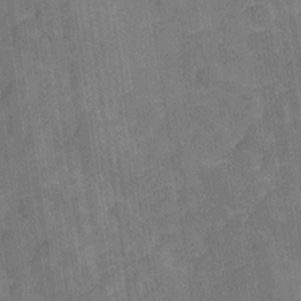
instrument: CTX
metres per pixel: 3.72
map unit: Hve
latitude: -28.7841
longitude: 92.2928
